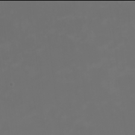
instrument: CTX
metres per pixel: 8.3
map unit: Nhu
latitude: -2.0094
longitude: -77.0080
